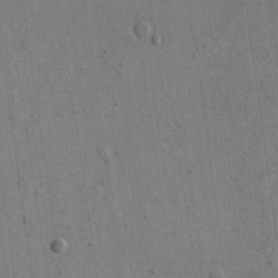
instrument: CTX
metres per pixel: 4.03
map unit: eHh
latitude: 15.4994
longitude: -68.3845
